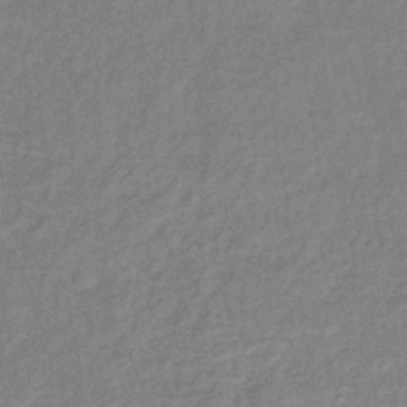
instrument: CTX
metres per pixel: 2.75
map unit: eHb
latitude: -40.5763
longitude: 80.2929
